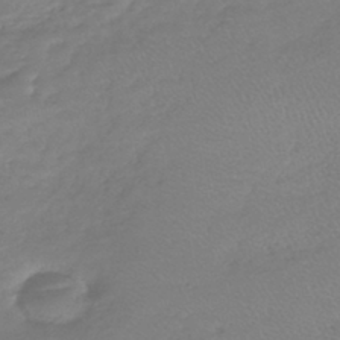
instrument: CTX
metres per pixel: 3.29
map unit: lHb
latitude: -40.8786
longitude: 68.6329
